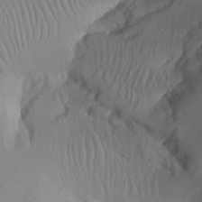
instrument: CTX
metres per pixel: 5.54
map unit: Aa
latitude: 26.2901
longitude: -133.5560
